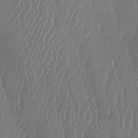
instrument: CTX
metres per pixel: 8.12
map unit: lAa
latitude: -7.2565
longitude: -129.5560
